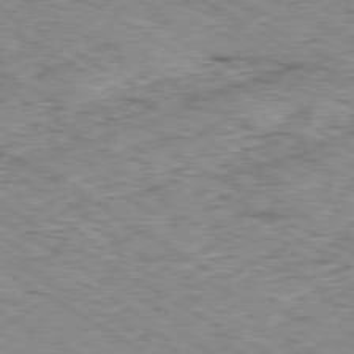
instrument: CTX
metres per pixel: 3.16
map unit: Ap
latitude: -80.2740
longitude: -48.6868
